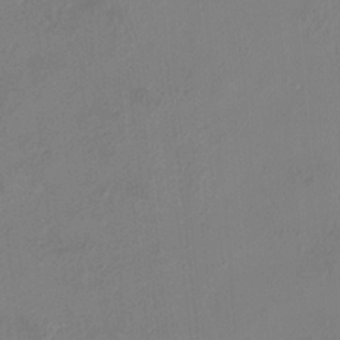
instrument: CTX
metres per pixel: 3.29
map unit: HNhu
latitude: 5.5560
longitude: 14.0661
